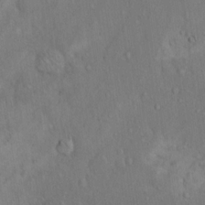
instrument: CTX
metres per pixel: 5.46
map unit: Hto
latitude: 14.1200
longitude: -58.1389
